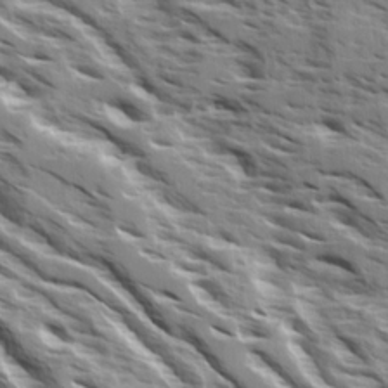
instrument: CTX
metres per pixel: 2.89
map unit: Ave
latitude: 16.7624
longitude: -129.6694
